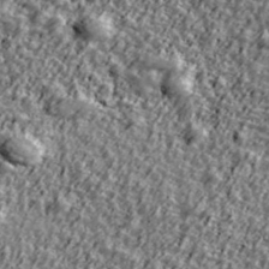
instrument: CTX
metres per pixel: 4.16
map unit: Ave
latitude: 42.2712
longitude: -113.6316
